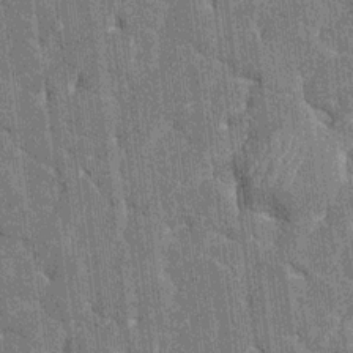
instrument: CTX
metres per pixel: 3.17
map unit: HNhu
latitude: 7.2537
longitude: -5.9717
